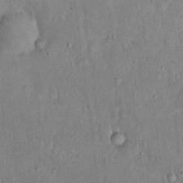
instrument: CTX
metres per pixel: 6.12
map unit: eHh
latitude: 18.9513
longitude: -61.6883
